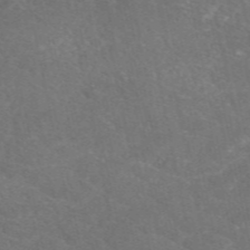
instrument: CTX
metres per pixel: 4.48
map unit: eAb
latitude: 49.1403
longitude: 118.1984
